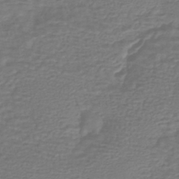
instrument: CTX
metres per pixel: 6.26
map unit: HNhu
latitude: -45.9178
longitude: 96.5196
